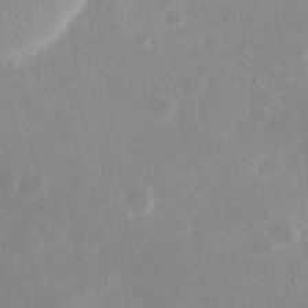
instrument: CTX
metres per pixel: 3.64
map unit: eHh
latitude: 19.8772
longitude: -70.7813
